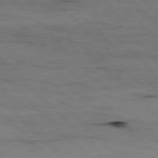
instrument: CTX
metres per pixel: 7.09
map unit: Hpe
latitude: -79.4265
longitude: 8.2361
